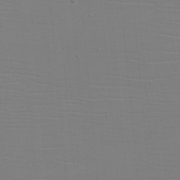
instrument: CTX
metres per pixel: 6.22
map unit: eHh
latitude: -5.7288
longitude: -83.5938
